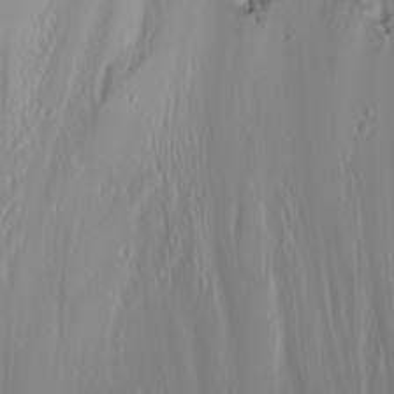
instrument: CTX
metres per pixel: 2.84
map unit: Nhu
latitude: -6.5196
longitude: -89.4616
